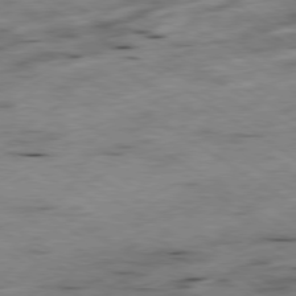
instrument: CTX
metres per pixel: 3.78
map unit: Hpe
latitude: -79.4454
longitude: -20.8569
